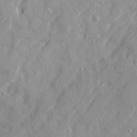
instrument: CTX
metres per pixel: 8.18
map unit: Ave
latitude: 21.0081
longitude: -130.9514
